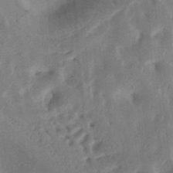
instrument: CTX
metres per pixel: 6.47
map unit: Ht
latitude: 12.2145
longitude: -74.6491
